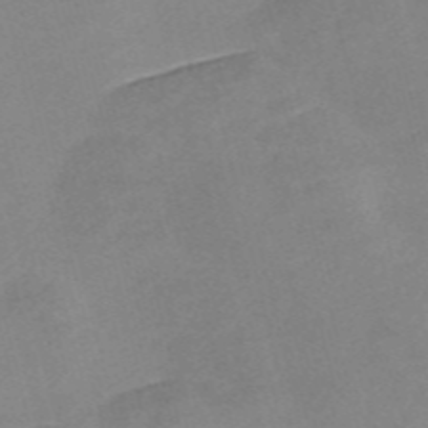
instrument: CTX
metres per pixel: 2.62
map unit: Nve
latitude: -57.1620
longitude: 58.7085
